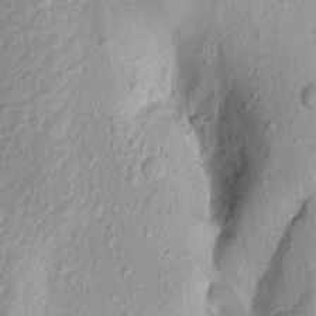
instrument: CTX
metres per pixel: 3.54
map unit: Aa
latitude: 15.8017
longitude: -146.1956
